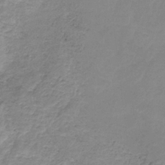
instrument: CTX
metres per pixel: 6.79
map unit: HNb
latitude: -33.1620
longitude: 60.7274
